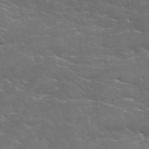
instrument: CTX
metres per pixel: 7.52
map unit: eHh
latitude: 36.2712
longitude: -66.3845
